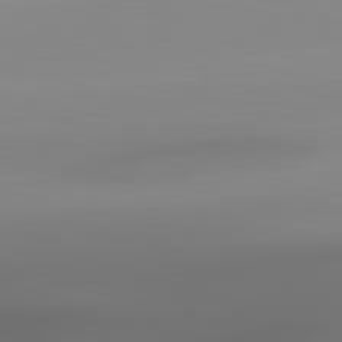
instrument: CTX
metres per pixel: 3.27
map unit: lApd
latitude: 83.1592
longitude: -133.1592
